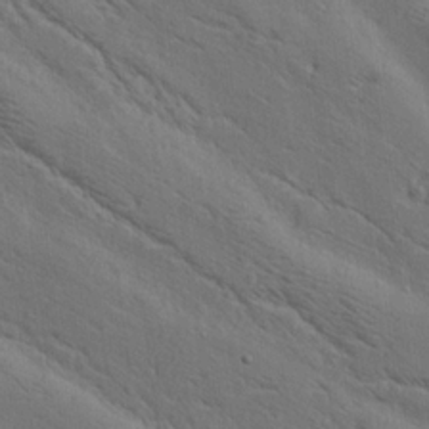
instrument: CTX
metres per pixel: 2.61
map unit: lAa
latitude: 19.4804
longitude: -139.5560
